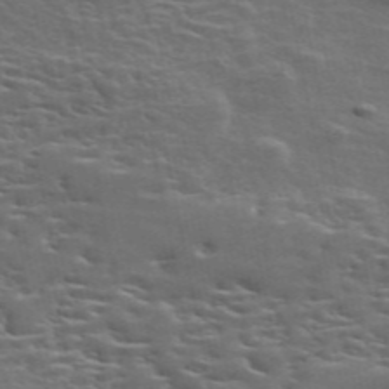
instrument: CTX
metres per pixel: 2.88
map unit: ANa
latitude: 49.3293
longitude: -80.1011
